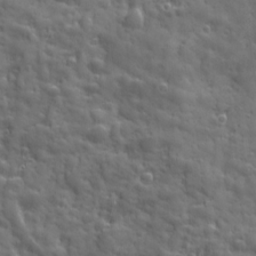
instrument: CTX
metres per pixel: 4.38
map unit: Ave
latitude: 18.9891
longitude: -132.3656
